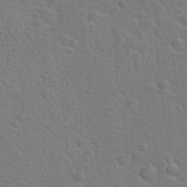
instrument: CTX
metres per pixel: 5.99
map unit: Hto
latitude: 22.6112
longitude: -47.5749
